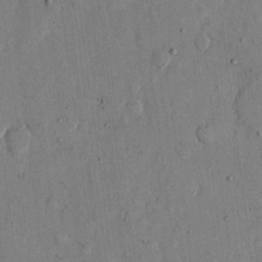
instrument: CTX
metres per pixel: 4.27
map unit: eHh
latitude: 11.8395
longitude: -69.2537
